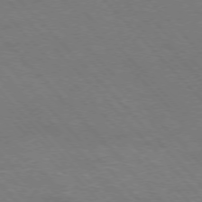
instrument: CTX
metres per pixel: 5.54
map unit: Hpe
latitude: -76.6707
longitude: -12.4979
